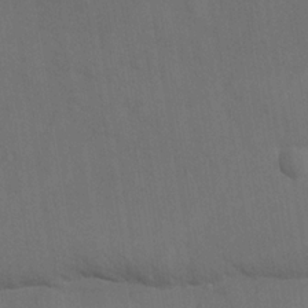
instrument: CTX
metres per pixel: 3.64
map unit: Ave
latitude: -8.1606
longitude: -120.3279
